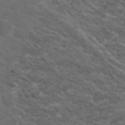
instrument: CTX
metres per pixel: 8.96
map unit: Hto
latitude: 19.1214
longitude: -36.2712
